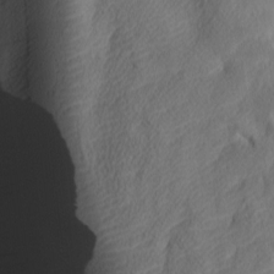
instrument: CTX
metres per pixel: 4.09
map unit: lAa
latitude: -7.6155
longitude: -126.2712
